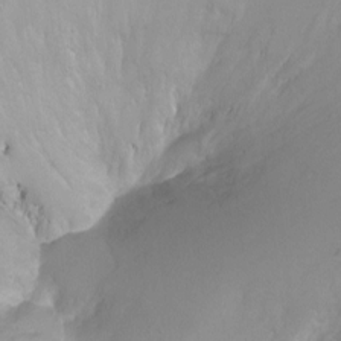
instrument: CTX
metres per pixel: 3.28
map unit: Ht
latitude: -10.6519
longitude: -44.6301
